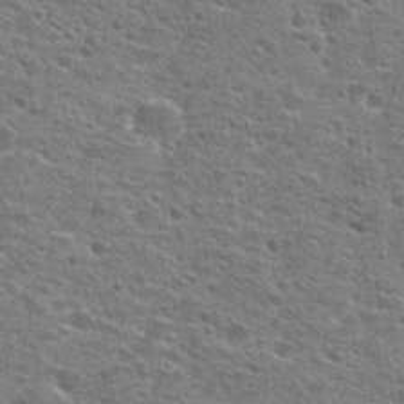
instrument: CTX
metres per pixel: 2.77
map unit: Hto
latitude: 25.5182
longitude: -47.2159
